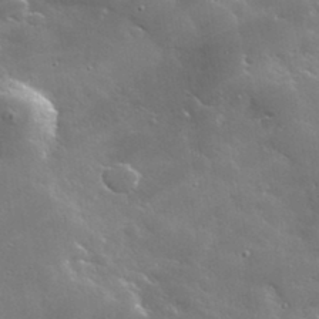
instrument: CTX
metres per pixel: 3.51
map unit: lHvf
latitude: 36.1389
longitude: -91.1781
